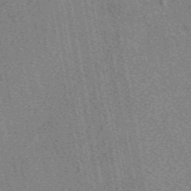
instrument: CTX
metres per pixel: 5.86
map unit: eAb
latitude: 48.7624
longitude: 111.9745
